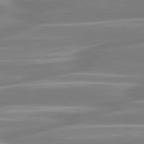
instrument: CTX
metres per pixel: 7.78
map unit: lApd
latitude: 80.5735
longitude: -128.8758
